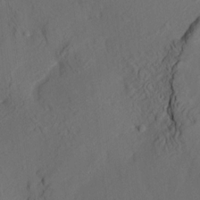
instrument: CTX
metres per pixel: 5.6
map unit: HNhu
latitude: 10.3090
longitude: 23.6155
